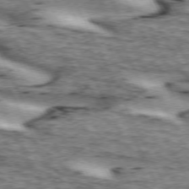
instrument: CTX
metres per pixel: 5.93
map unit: lApd
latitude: 72.8947
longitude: -54.9703
